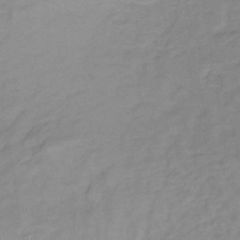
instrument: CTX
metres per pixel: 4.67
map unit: lHb
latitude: -34.3873
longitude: 66.3117
